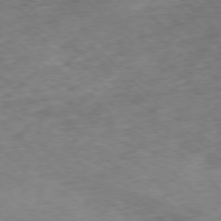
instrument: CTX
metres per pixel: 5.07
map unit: Ap
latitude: -78.0472
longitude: -61.3292
